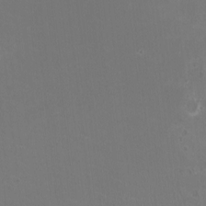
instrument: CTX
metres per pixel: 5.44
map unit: HNhu
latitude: -2.1038
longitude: -0.6679
